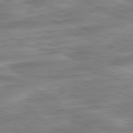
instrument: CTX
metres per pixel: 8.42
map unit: Ap
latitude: -81.3321
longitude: -82.4978
